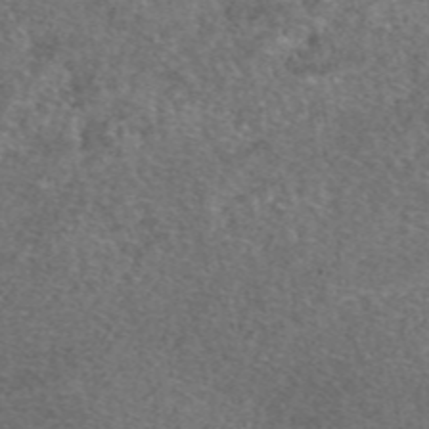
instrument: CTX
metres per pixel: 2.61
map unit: eAb
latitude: 47.5749
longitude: 107.6722
